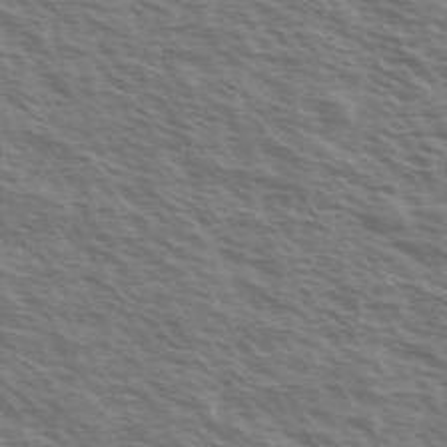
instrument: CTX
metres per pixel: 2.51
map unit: Ave
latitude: 37.7639
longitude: -111.4049
